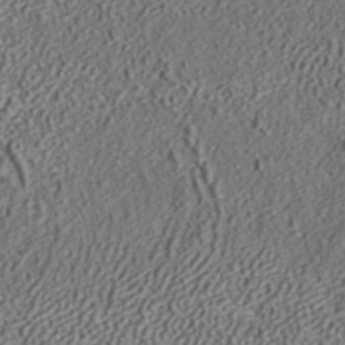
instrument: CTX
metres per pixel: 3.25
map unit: ANa
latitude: 36.5924
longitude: 17.7478
